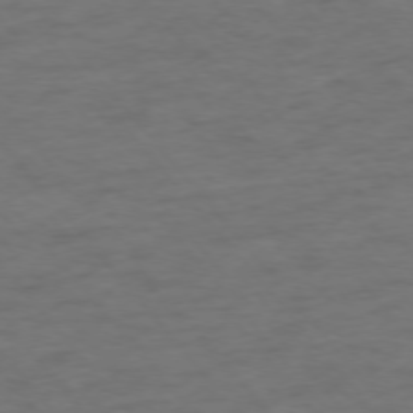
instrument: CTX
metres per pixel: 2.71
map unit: Ap
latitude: -76.0094
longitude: -83.9906
